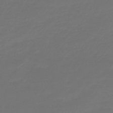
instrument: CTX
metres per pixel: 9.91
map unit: eHb
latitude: -47.4832
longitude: 82.5951
